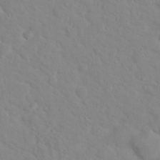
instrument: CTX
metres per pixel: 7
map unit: Hto
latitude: 17.1592
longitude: -36.2712
